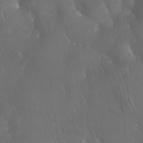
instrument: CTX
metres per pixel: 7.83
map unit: Nhu
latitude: 28.7624
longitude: -66.0255
